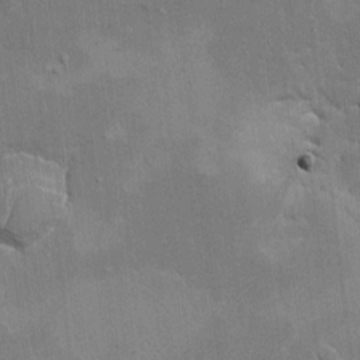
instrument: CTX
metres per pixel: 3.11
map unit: HNhu
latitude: 7.8961
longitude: -4.9136
